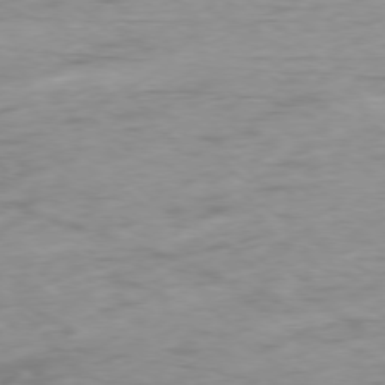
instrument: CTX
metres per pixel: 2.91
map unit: Ap
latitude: -77.5966
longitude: -79.2915
